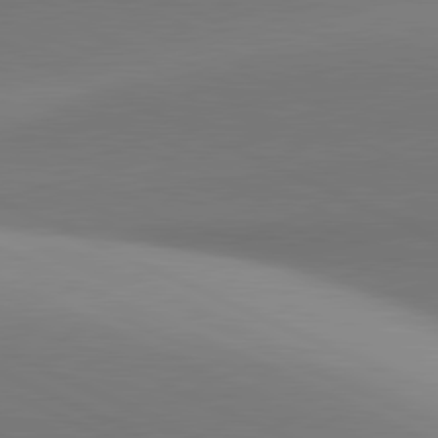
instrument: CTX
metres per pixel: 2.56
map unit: lApd
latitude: 81.3293
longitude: 143.8044
